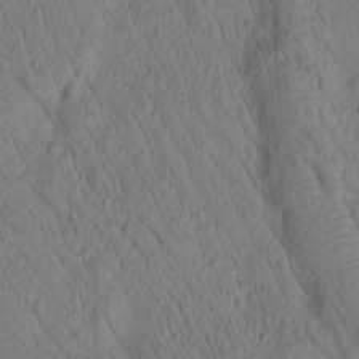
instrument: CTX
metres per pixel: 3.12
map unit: Htu
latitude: -1.9745
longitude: 171.6911
